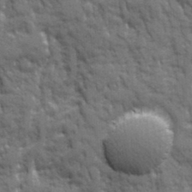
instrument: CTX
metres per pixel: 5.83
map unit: Ave
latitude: 20.0255
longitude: -133.4993
